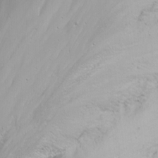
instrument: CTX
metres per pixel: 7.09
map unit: Nhu
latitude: -7.2376
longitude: -64.4601
